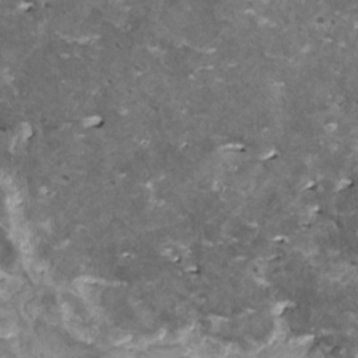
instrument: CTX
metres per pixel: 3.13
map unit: HNhu
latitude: 1.1781
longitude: 5.3320
